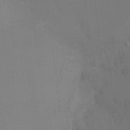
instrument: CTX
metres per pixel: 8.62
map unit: Ht
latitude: -15.7100
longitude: -48.8191
